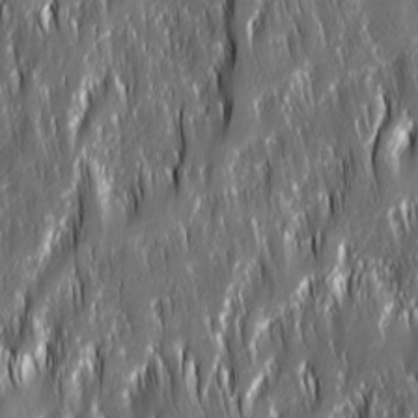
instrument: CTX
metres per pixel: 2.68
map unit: Ave
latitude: 15.2348
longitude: -135.1214
